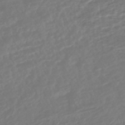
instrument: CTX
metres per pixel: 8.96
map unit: HNhu
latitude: -45.3699
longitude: 104.1228
